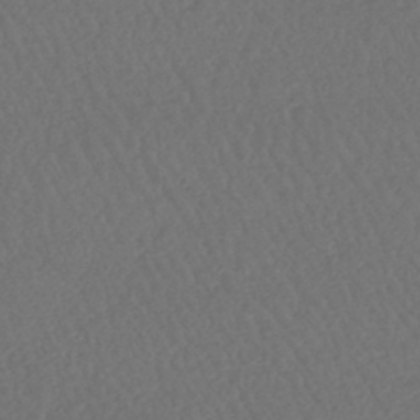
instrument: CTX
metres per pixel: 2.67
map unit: lHb
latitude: -43.0297
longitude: 68.8597
